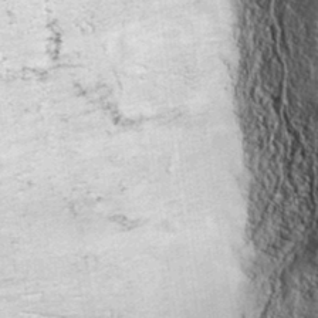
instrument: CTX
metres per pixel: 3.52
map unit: eAb
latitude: 36.3656
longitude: 107.8422
